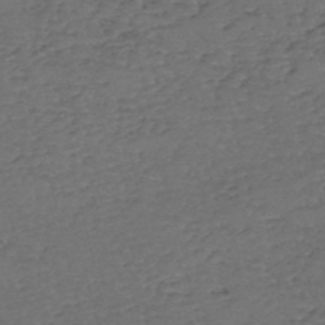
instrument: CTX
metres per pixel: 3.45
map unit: eHh
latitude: -55.0676
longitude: -89.7828
